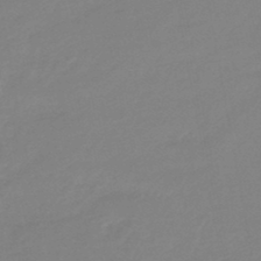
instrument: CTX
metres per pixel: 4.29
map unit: eHb
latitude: -45.3888
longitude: 88.1606
